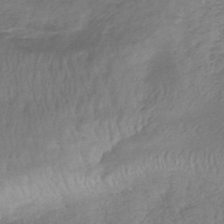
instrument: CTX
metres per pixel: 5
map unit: lHb
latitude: -41.6155
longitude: 79.0486
